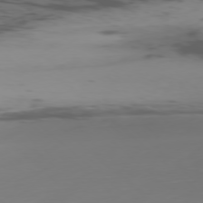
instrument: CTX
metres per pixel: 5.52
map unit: Ap
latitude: -77.8611
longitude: -64.1389
